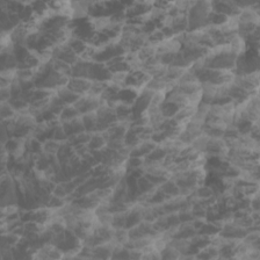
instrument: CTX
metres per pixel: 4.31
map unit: eHh
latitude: -1.2376
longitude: 14.4818
